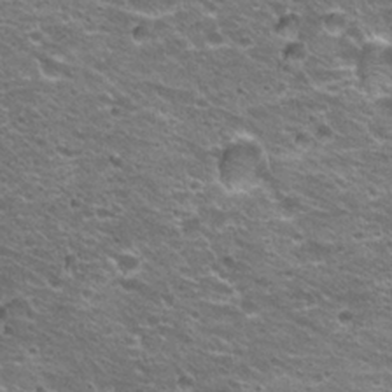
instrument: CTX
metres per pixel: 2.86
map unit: Hto
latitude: 21.7828
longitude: -32.8947
